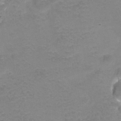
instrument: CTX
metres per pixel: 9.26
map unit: Nhu
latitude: 25.8583
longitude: -53.5749
